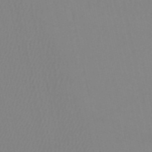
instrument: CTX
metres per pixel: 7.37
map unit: HNb
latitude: -52.6707
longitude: -50.7246
